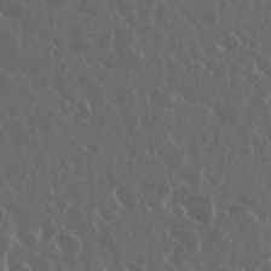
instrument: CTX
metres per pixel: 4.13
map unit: eHh
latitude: 33.8772
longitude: -59.0647
